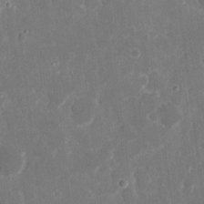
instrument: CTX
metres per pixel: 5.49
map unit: eHh
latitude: 8.7435
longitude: -69.1970
